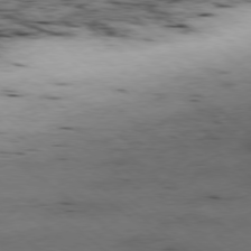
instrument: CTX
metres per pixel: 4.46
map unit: Ap
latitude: -78.7085
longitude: -90.9514
